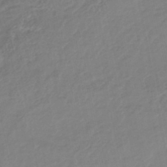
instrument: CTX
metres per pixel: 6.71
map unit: HNhu
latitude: -46.7085
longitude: 93.0675
